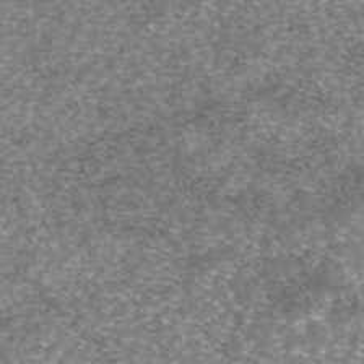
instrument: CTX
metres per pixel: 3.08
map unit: eAb
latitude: 46.2712
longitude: 103.4266
